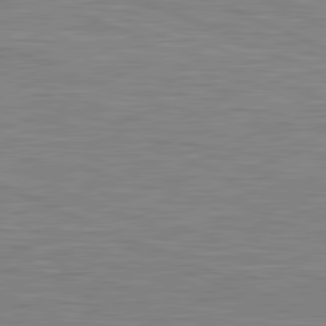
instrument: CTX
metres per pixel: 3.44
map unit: lApd
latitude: 81.4993
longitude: -171.3293
